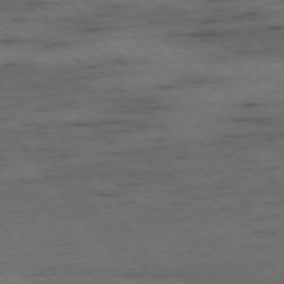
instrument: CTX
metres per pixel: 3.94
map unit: Ap
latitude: -75.9556
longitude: -90.6679
